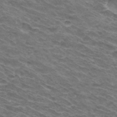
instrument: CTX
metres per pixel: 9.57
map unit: Hto
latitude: 32.5168
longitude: -42.2334
